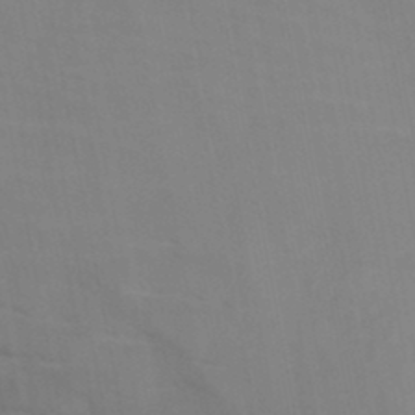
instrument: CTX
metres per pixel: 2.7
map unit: HNb
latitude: -46.4440
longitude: -47.7072
